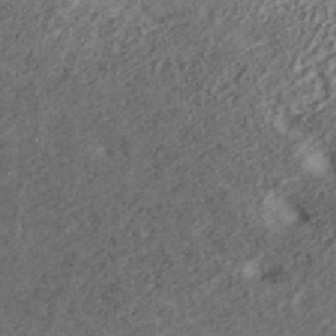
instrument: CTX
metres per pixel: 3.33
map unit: ANa
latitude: 45.3292
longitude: 20.8030
